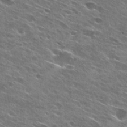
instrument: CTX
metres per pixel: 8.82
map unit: Hto
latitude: 27.5182
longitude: -44.2711
